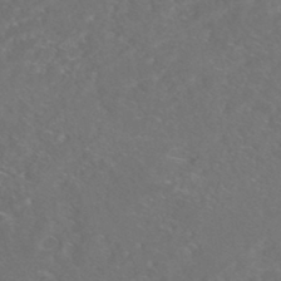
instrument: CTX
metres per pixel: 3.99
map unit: HNhu
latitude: -45.8233
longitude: 100.6518
